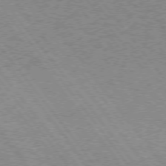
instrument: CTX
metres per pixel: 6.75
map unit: Hpe
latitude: 73.1593
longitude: -142.1389
